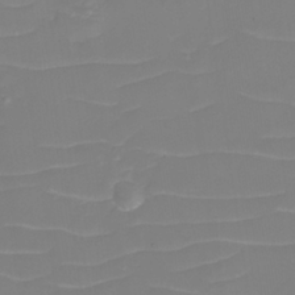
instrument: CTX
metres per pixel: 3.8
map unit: eHh
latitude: -3.7477
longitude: -75.9717
